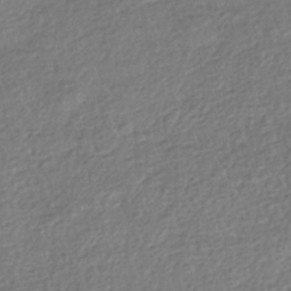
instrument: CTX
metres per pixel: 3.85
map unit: HNhu
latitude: -42.1038
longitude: 99.0108
